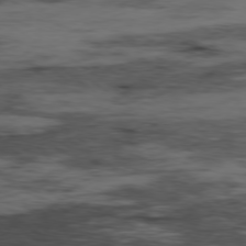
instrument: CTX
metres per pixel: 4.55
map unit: Hpe
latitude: -78.9541
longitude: 13.8234
